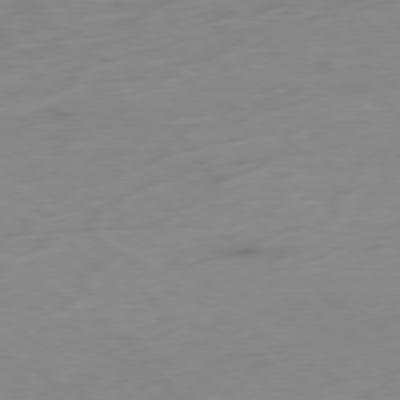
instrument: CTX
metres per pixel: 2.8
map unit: Ap
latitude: -79.1242
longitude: -57.8772
